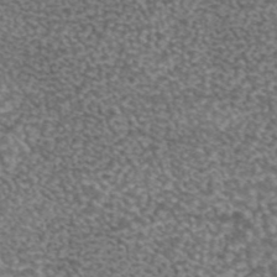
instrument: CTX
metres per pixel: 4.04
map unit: eAb
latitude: 44.9136
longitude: 105.1620
